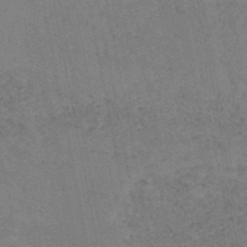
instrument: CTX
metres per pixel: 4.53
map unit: HNhu
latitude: -47.4076
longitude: 27.8233
